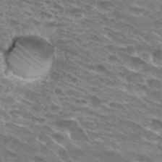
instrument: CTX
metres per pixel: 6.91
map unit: Hto
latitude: 29.9339
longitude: -42.8947
